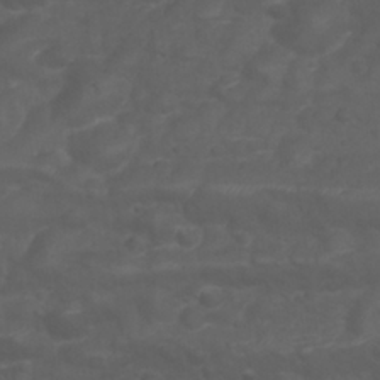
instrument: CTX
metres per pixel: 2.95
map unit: Nhu
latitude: 28.1955
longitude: -55.9150
